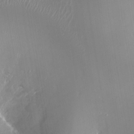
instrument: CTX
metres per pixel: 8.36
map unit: Ht
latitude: -14.7841
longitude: -41.1214
